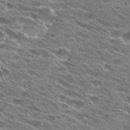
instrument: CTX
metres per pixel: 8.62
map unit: Hto
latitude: 28.3467
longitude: -43.4804
